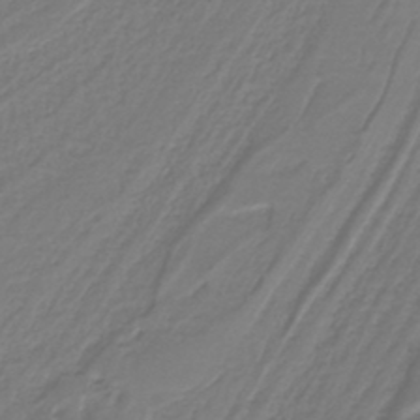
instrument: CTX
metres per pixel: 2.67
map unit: lHb
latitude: -42.5951
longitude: 52.3873
